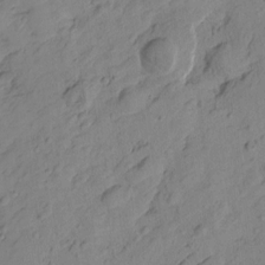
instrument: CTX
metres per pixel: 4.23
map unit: Htu
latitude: -1.7667
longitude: -175.1592
